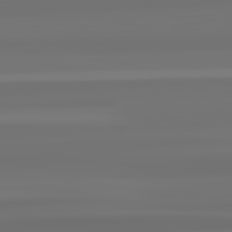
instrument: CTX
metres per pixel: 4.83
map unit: lApd
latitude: 82.8002
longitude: 171.3321
